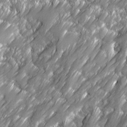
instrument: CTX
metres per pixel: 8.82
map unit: Ave
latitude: 16.7057
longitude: -135.2537
